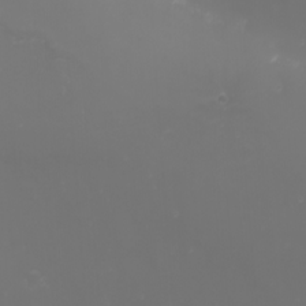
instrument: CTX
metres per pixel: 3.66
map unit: Nhu
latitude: -1.8234
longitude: -75.7450
